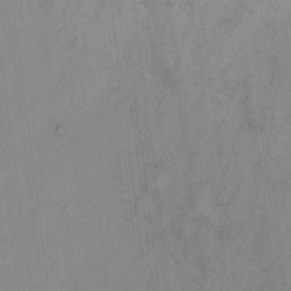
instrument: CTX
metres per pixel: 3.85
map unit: eHh
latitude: 6.6679
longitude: -65.3293
